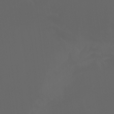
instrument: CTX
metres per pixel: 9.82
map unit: Ht
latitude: -3.7099
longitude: -60.5168
